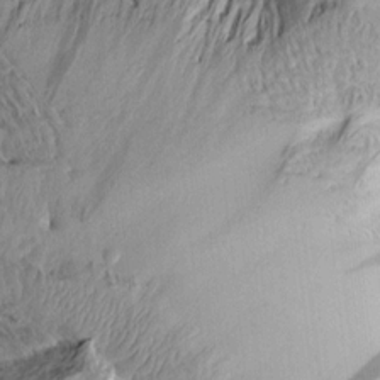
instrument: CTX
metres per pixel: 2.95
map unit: Aa
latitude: 14.4034
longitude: -140.9324
